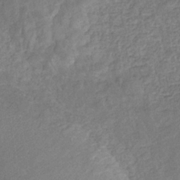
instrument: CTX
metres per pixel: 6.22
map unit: eHb
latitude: -34.0283
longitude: 76.3684
